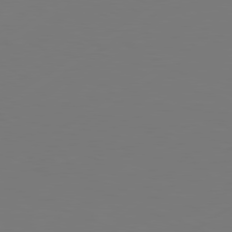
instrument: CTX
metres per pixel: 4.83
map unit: Hpe
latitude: 78.7624
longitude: -128.8947
